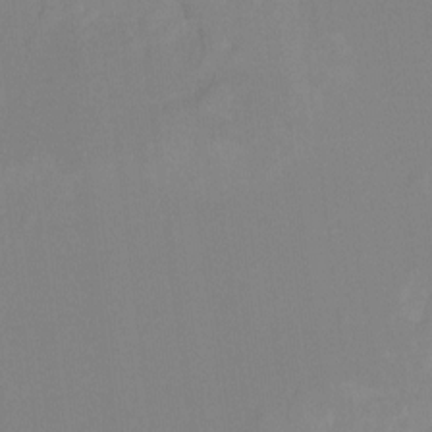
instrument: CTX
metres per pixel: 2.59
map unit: Nhu
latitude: -14.0094
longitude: -56.4789
